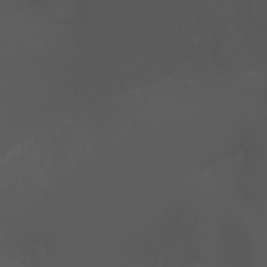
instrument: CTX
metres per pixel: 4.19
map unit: Nhu
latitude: -5.8611
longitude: -79.6127
